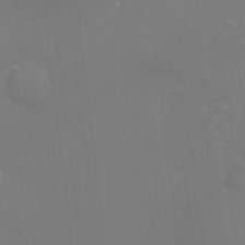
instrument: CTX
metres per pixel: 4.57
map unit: Ht
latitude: -9.0486
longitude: -24.4034
